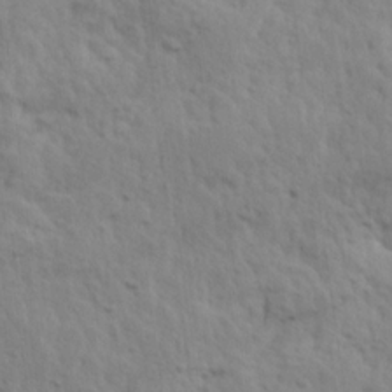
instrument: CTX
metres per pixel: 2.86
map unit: Ave
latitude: 14.5357
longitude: -135.5182
